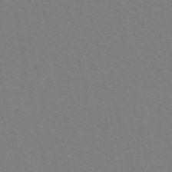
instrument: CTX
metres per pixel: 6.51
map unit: eAb
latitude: 51.1214
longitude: 111.2942
